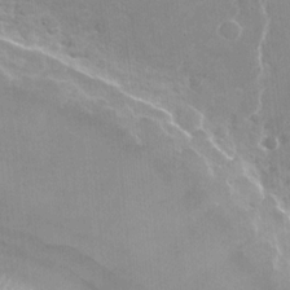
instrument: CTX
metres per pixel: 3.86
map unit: Nhu
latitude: -27.3320
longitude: -61.5938
